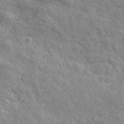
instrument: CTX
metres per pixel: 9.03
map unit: ANa
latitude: 43.1970
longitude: -87.5182
